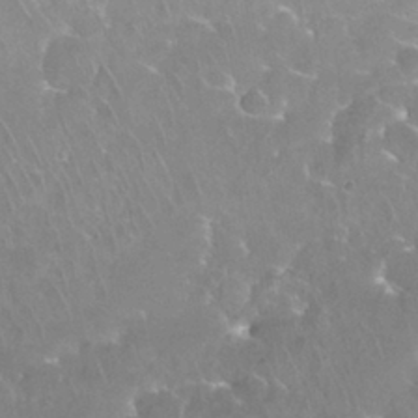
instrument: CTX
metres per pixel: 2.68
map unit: Nhu
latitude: 28.1389
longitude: -63.3104
